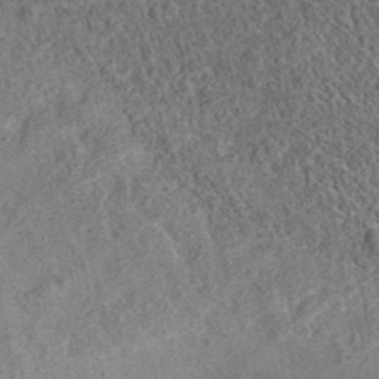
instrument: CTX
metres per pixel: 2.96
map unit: eAb
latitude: 36.2523
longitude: 113.0864
